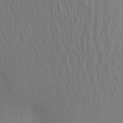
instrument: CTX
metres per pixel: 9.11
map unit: Aa
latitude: 23.5182
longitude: -145.2348
